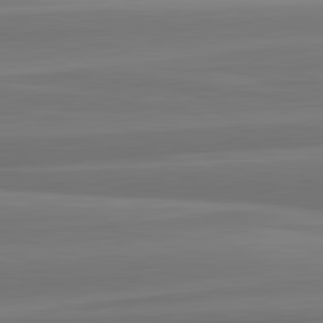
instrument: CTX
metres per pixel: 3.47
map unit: lApd
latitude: 82.7435
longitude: 168.3117
